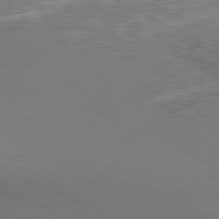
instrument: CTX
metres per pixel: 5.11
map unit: lApd
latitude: 80.3845
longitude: 141.1620
